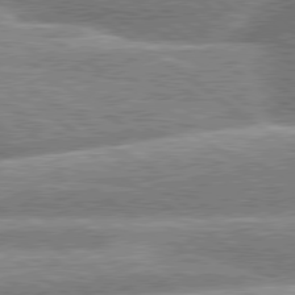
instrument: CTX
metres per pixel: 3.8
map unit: lApd
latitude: 79.6694
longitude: -158.8947
